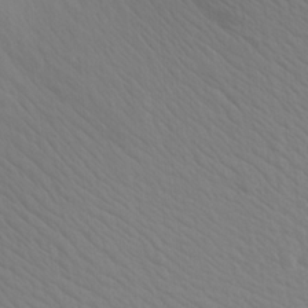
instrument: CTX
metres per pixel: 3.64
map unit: Aa
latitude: 18.6301
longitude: -142.0255
